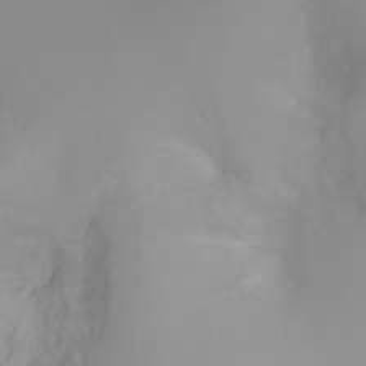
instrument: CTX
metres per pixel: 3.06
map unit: Ht
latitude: -16.3496
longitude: -43.9528
